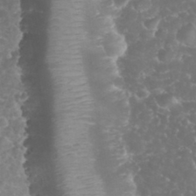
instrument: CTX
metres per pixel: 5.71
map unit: eHh
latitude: 32.8380
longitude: -62.9703
